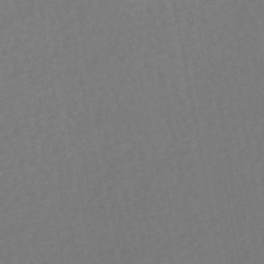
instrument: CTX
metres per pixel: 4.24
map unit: HNhu
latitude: -48.3118
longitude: 100.3495
